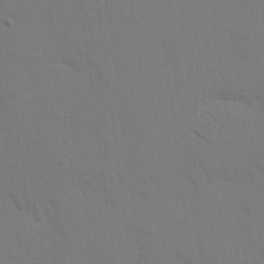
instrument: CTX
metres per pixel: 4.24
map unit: eHh
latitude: 18.2900
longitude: -66.8569
